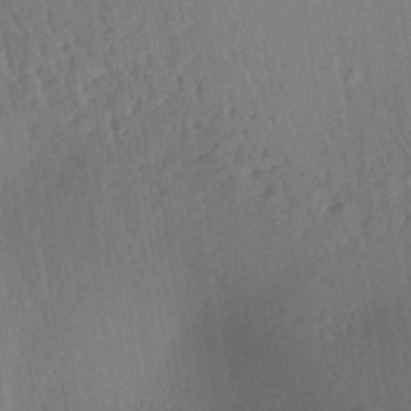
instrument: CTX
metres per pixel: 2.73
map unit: Aa
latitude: 27.7639
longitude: -141.6693
